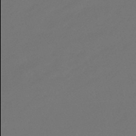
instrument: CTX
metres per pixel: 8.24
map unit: eHb
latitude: -47.5210
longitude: 86.0094
